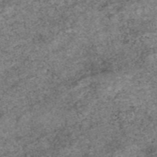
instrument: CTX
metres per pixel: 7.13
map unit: eAb
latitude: 47.0648
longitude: 118.2928
